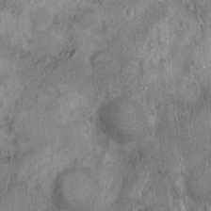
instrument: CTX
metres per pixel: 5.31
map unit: Nhu
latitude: 6.5735
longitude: -20.1011
